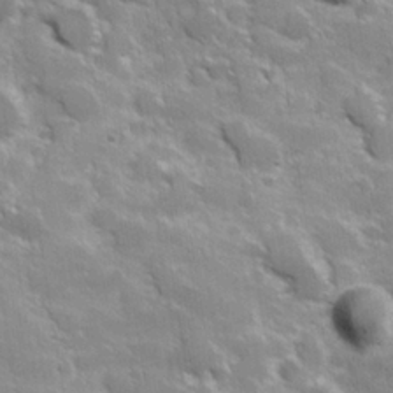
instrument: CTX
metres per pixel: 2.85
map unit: Hve
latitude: 23.9906
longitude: 147.1053
